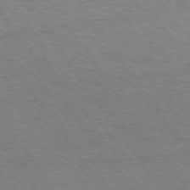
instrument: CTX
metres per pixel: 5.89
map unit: Hpe
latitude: 73.1404
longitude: -141.8394
